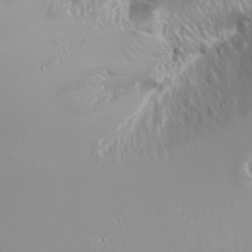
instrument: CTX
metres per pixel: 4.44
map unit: Nhu
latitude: -6.5384
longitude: -89.6316
